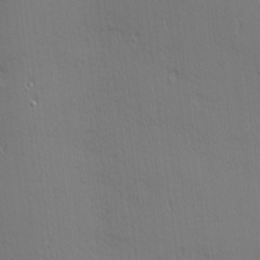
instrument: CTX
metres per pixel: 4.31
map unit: Nhu
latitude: 3.2537
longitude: -75.7072
